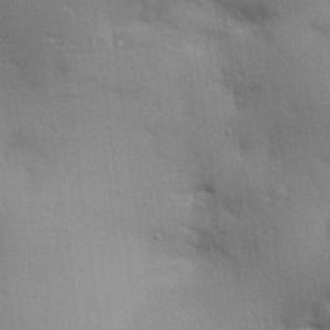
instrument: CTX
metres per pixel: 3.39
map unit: Aa
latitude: 29.1781
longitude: -145.3481
